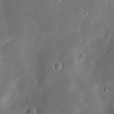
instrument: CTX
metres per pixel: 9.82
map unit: Hve
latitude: -11.3132
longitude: 175.0864
